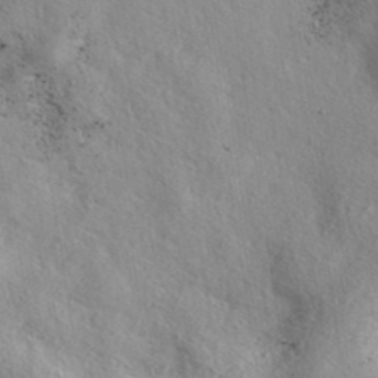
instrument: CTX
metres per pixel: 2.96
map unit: eAb
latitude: 39.5182
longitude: 113.3510
